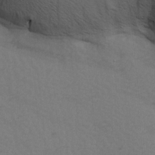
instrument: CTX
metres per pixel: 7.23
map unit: Ave
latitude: 14.4601
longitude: -105.1404
